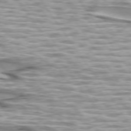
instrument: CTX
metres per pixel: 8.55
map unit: lApd
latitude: 74.1011
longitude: -57.7071
